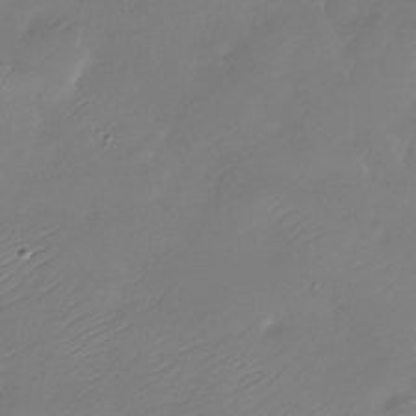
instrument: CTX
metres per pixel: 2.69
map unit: Nhu
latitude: -28.3684
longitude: -60.2333
